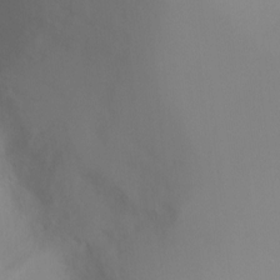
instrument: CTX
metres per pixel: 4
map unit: Ht
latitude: -5.5399
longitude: -28.1200
